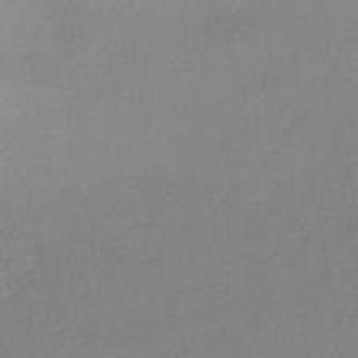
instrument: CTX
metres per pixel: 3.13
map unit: HNhu
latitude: -43.6154
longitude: 95.5966
